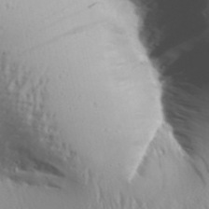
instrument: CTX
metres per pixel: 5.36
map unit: Aa
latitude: 30.8380
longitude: -135.9528
